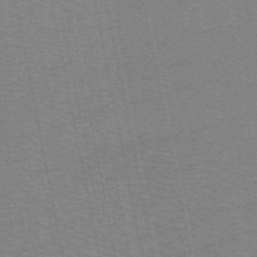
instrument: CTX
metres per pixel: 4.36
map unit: HNb
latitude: -54.1606
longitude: -45.3104
